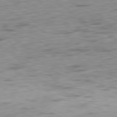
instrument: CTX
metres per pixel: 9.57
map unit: Ap
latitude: -80.4440
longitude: -70.0633
